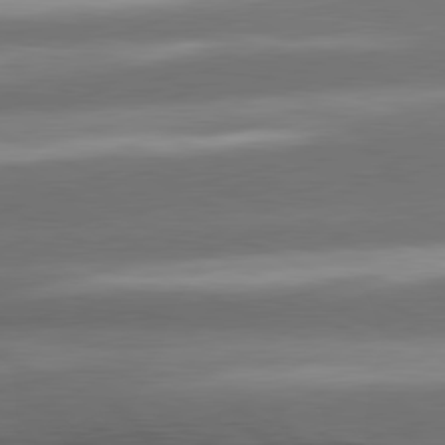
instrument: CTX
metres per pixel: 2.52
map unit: lApd
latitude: 80.9136
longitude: -143.5371
